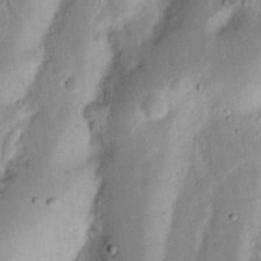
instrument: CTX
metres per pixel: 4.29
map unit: Nhu
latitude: 17.0270
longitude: -74.3467
